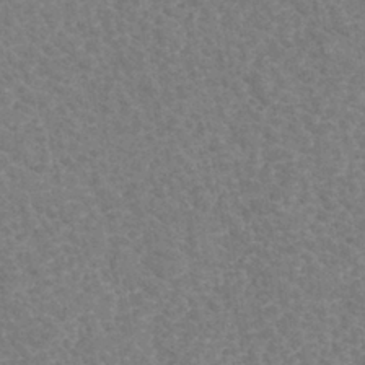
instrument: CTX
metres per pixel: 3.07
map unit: eHh
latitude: -40.6329
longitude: -29.5938
